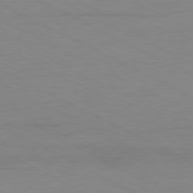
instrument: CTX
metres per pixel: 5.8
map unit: Ap
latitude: -77.8044
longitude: -73.8962
